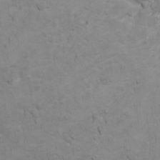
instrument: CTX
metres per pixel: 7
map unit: Ht
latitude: 10.7246
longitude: -33.1403
